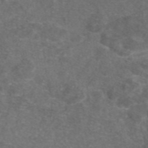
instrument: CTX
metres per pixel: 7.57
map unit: eAb
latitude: 47.1781
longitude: 111.1242
